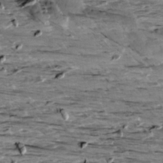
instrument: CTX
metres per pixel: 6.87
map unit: Aa
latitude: 9.9150
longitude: -141.2914
